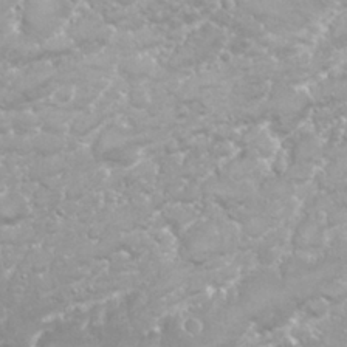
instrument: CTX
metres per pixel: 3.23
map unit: Nhu
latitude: 26.4034
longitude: -60.5357
